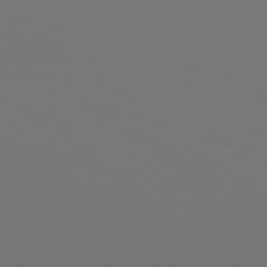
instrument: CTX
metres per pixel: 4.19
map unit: Hpe
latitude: 78.5546
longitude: -174.8191
